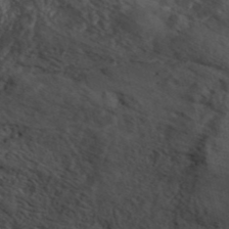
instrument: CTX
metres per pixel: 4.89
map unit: ANa
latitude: 41.9528
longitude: 15.0109
